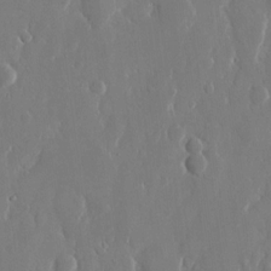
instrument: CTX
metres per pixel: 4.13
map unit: eHh
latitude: 13.8583
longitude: -71.4237
